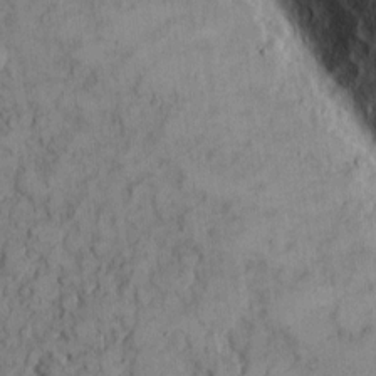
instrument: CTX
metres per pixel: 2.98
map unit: eHh
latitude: 7.8583
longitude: -64.4790
